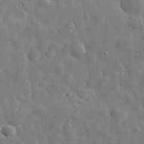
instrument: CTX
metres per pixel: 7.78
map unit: eHh
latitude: 31.7261
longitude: -71.2915
